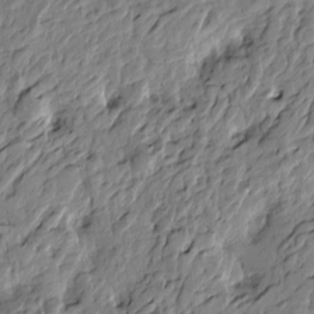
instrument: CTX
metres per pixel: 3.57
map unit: Htu
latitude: -3.1242
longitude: 179.4076
